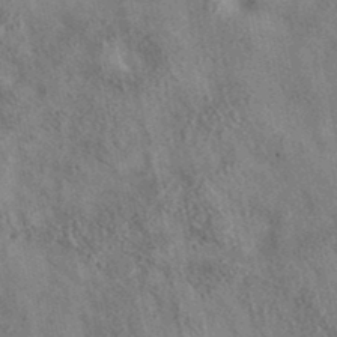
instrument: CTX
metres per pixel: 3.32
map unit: eAb
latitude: 36.0822
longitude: 115.0297
